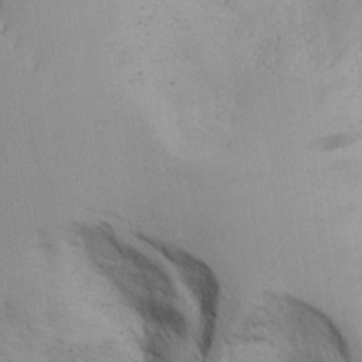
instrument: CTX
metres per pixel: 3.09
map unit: Aa
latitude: 25.7071
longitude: -132.1767
